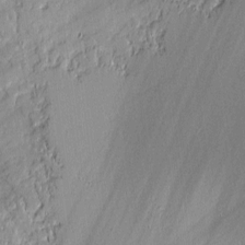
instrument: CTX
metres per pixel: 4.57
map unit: lAvf
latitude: -0.5196
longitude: -107.4993
